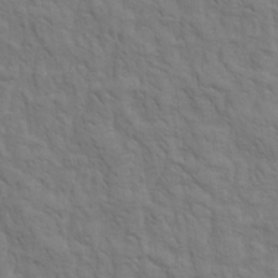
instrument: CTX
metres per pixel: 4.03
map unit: Aa
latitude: 21.6505
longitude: -140.5545
